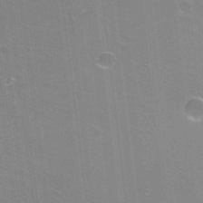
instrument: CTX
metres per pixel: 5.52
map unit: Hto
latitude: 22.9325
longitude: -42.1578
